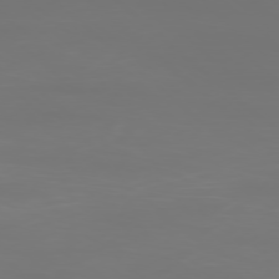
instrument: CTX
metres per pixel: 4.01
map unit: Ap
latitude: -78.2928
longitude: -96.9891
